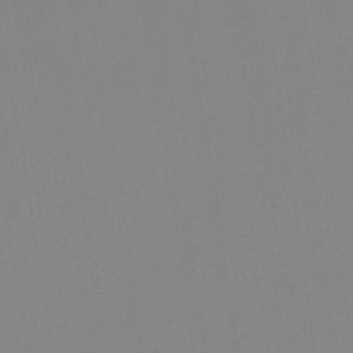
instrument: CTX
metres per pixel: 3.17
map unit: eHb
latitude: -29.6533
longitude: 70.8030
